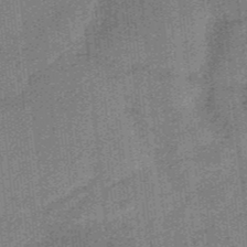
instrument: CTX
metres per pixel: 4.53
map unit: HNb
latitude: -36.7085
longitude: 57.3509
